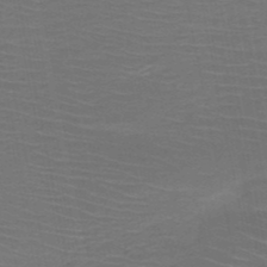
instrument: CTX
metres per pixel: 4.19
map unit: HNb
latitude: -50.4251
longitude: -48.1956
